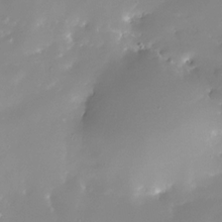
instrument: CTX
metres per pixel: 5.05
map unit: Nhe
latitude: -32.5385
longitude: -117.1403
